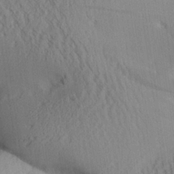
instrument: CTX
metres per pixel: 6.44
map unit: Aa
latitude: 26.5357
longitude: -134.3278
